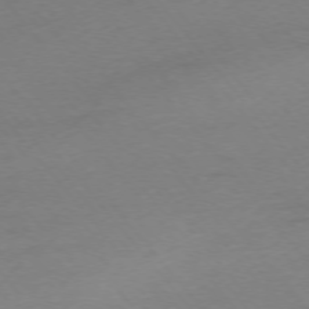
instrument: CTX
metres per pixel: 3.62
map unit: Ap
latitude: -75.6344
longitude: -72.4034
